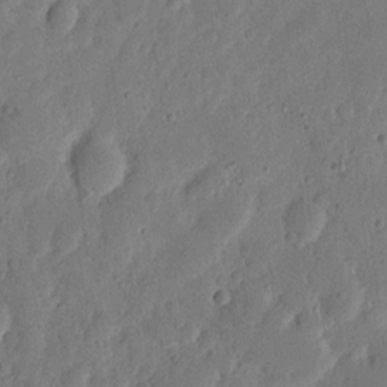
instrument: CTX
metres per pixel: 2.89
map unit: eHh
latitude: 6.6301
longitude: -71.7449
